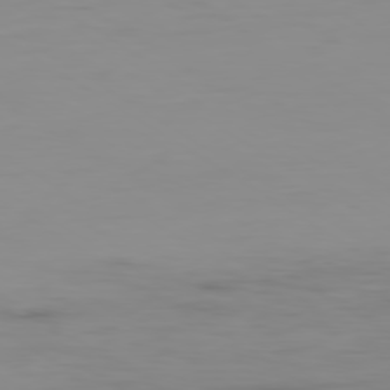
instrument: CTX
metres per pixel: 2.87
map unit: Ap
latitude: -79.6155
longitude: -78.4034
